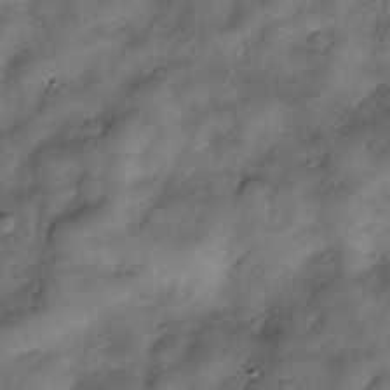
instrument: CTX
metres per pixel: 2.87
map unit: Nve
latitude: -26.2550
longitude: -148.7435
